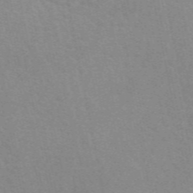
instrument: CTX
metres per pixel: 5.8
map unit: eAb
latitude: 50.3278
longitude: 111.8422
